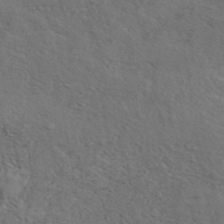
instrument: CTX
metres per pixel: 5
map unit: eAb
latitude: 43.5749
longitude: 112.5385
